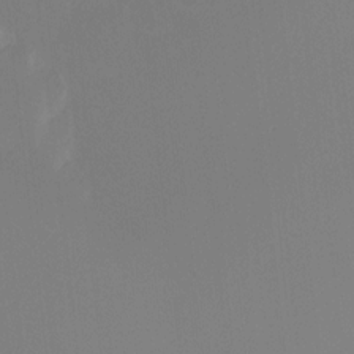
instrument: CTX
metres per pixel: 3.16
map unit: Ht
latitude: -16.1984
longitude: -46.0255
